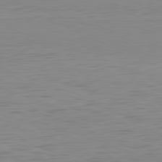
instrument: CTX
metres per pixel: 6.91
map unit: Hpe
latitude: -82.0661
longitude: 10.4629
